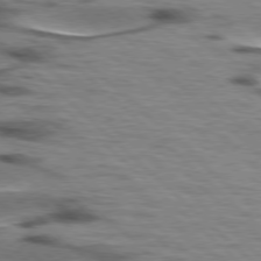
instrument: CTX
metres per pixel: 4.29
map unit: lApd
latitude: 77.3103
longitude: -49.5560
